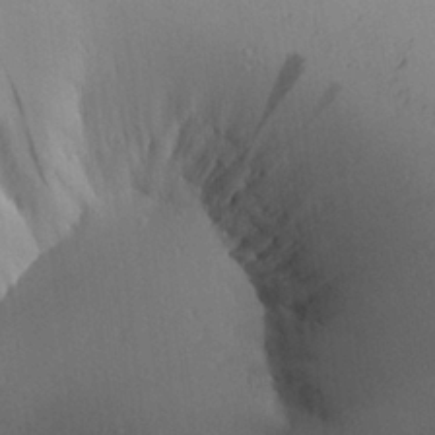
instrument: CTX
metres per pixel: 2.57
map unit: Aa
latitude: 26.2334
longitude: -142.6302
